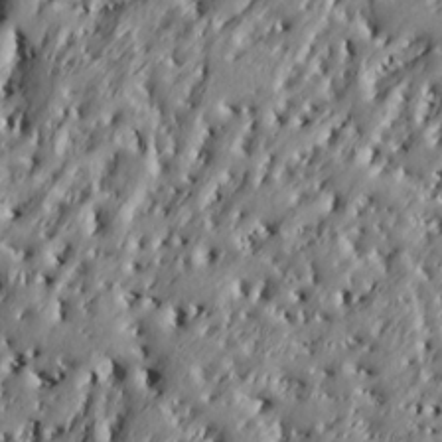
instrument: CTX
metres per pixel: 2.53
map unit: Ht
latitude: 7.4237
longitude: -77.9150
